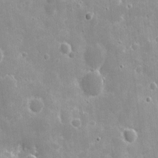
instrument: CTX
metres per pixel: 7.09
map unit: eHh
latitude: 8.5924
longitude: -70.0633
